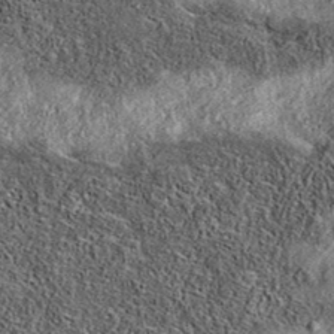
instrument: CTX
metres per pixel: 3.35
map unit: eAb
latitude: 36.7624
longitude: 108.7085
